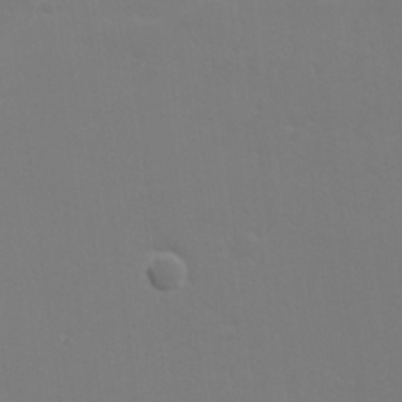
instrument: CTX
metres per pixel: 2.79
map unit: lHvf
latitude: 24.5734
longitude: 140.9919
